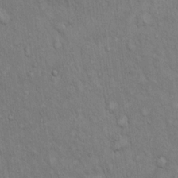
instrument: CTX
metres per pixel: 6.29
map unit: Hto
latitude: 14.1578
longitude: -60.7435
